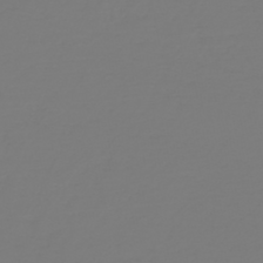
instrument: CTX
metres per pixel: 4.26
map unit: HNb
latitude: -46.2739
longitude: 51.8989
